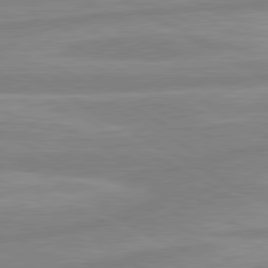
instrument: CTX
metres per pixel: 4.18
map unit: lApd
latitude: 80.5735
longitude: -168.3090
